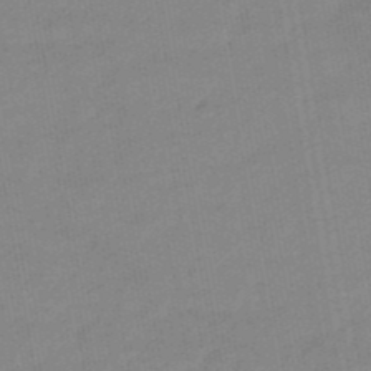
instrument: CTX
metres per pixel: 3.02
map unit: eHb
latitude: -39.3888
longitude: 82.8408
